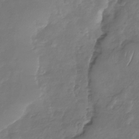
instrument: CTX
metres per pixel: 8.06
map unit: Nhu
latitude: -30.2172
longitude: -59.1403
